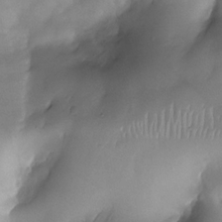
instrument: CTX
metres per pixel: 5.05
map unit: Nhe
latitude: -30.3873
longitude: -140.4412
